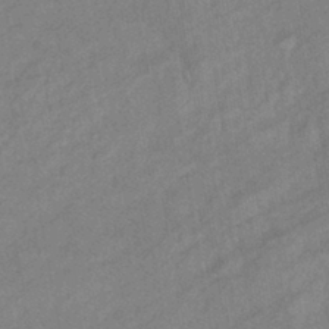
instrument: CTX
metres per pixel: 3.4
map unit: eHb
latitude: -40.6140
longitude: 82.7652
